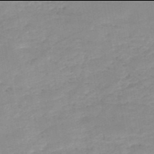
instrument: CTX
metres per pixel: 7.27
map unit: HNb
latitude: -50.0094
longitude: -40.1388
